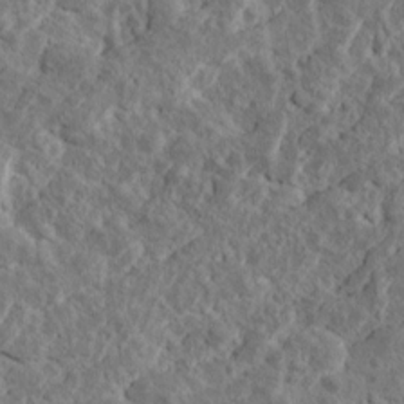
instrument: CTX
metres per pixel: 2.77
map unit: Ave
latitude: 17.6316
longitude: -135.0647
